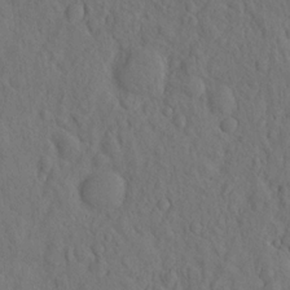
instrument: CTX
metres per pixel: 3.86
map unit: eHh
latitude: -2.4062
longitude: 18.1417
